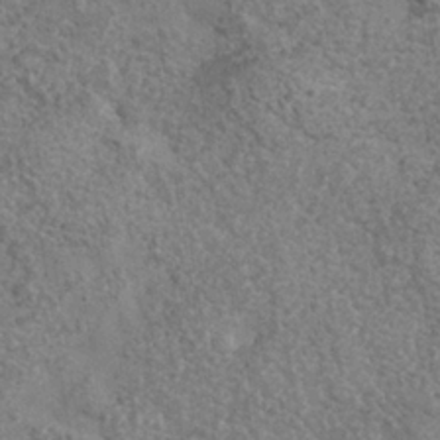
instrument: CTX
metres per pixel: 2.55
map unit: Nhe
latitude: -35.3321
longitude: -130.3468
